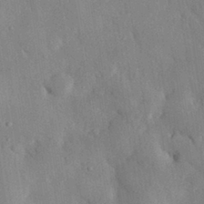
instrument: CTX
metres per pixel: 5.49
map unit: eHh
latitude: 30.5924
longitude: -76.3656
